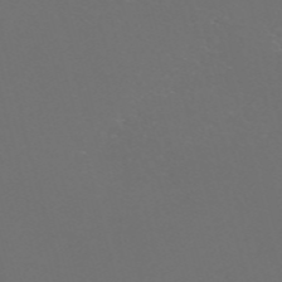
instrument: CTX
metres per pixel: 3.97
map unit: Nve
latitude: -57.7855
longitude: 52.6140
